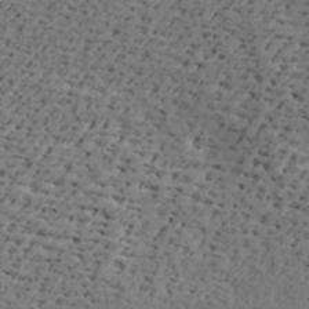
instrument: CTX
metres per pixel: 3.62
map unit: Ave
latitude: 16.9703
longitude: -138.1767
